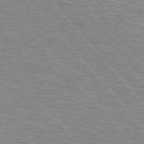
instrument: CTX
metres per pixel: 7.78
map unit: Hpe
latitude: 76.9513
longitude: -150.1577
